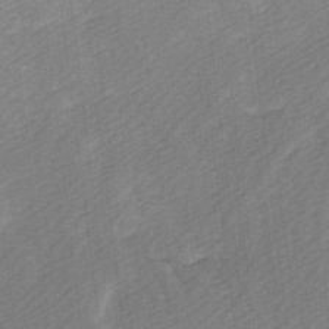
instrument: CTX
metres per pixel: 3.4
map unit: Ave
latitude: 9.9906
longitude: -106.7813
